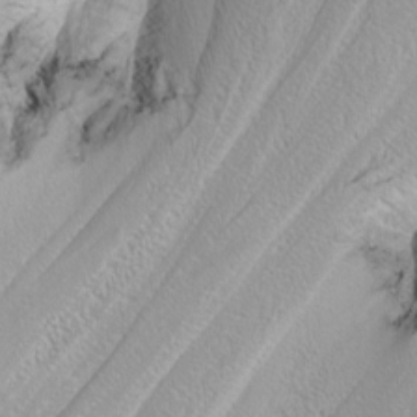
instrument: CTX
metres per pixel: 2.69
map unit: Nhu
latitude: -7.8989
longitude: -71.1970
